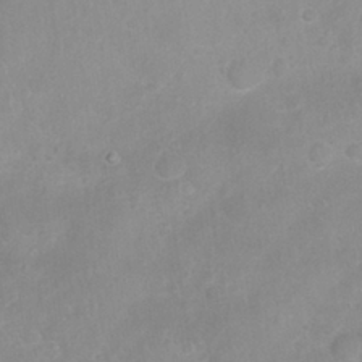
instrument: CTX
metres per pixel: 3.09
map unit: Nhu
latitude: 26.8002
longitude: -63.1970
